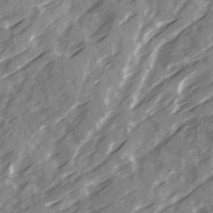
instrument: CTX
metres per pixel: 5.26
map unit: Ave
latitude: 19.4804
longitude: -131.0081
